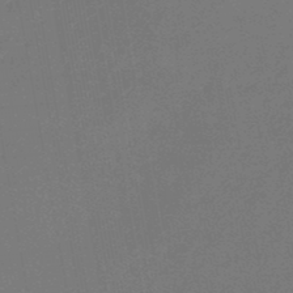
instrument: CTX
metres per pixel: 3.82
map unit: eHb
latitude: -46.8408
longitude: 82.1417
